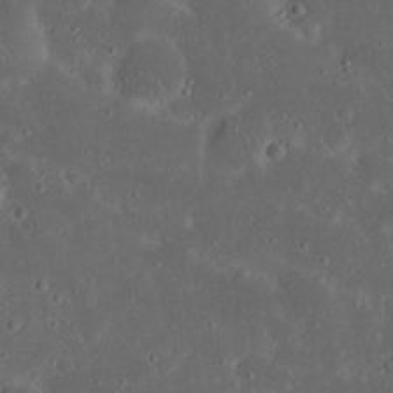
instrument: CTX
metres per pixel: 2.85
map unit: Nhu
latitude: 22.9136
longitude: -70.9514
